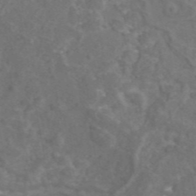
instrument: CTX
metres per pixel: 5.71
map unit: eAb
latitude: 46.3090
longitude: 110.0850
